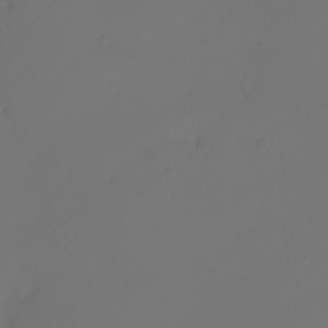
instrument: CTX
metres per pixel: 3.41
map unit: eHh
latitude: -3.8800
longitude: 19.7856
